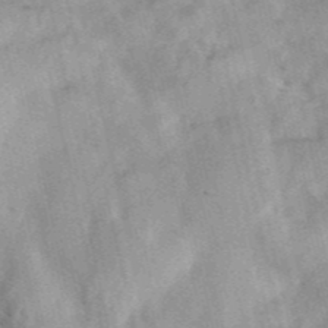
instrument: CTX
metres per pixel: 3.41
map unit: ANa
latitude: 44.8002
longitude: 45.5777
